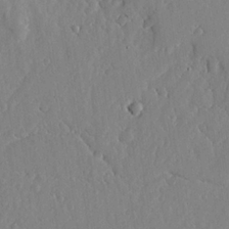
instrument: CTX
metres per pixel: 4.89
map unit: lHvf
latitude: 18.3278
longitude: -114.5923
